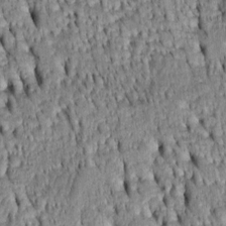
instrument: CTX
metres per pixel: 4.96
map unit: Htu
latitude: -4.4440
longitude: 152.2739
